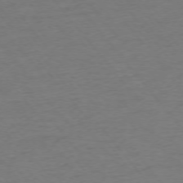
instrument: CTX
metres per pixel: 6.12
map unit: Ap
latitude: -75.6533
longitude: -84.3089
